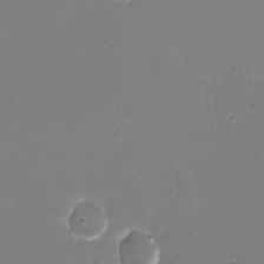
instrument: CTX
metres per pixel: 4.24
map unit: eHh
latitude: -5.7666
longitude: -78.1767
